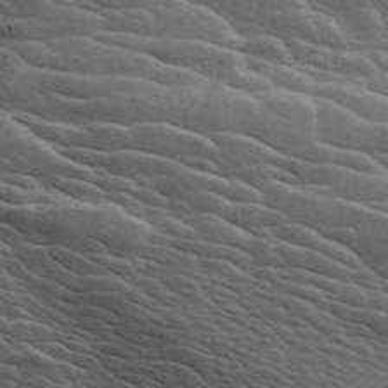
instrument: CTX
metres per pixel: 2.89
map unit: ANa
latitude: 45.6694
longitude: 38.0661
